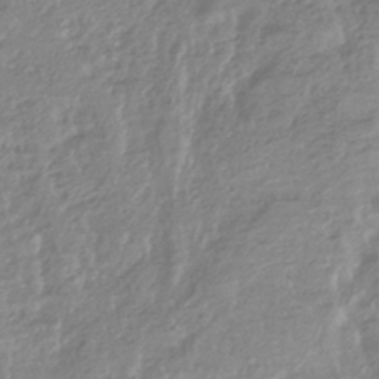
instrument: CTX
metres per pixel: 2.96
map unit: HNhu
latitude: -44.4629
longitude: 97.1242
